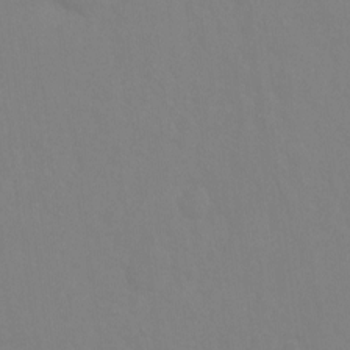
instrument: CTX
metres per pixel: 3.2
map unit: Ht
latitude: -9.2565
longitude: -34.6868
